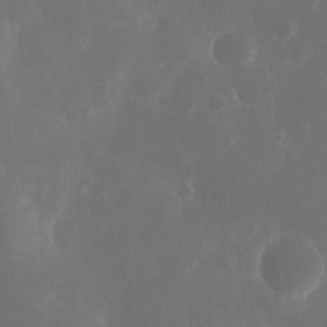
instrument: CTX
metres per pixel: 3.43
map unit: eHh
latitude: 20.2901
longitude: -68.7246
